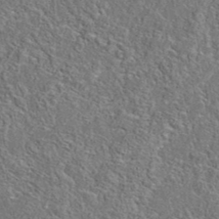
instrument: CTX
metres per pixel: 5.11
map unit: eAb
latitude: 37.4427
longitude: 112.7652
